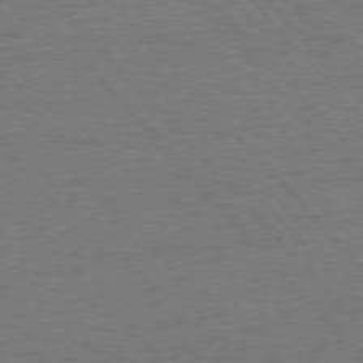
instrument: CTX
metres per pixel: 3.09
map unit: Ap
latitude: -76.7085
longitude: -93.6127
